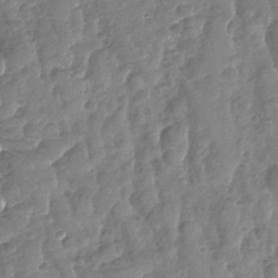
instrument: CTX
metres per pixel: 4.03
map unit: Nhu
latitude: -30.9164
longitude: -59.8394
